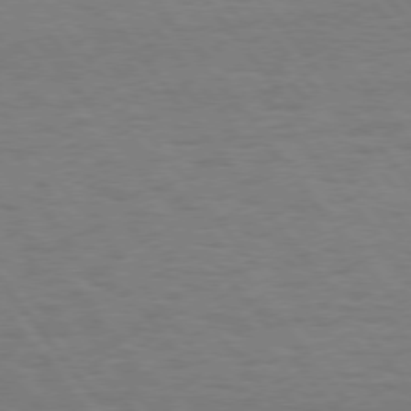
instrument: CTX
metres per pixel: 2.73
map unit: Hpe
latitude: 74.9892
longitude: -136.9514
